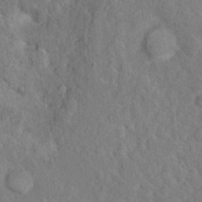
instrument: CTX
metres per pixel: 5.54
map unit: Nhu
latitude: 16.1011
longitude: -30.8758
